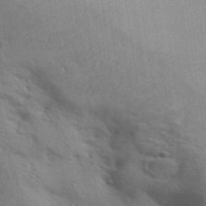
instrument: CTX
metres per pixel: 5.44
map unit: Aa
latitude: 31.5371
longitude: -146.6869
